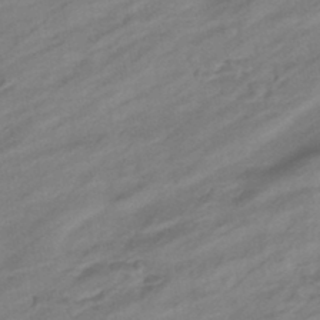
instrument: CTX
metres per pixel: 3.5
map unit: eHb
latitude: -43.8233
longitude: 85.7099
